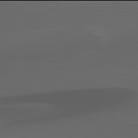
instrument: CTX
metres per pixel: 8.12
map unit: lApd
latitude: 81.9906
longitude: 126.9919
